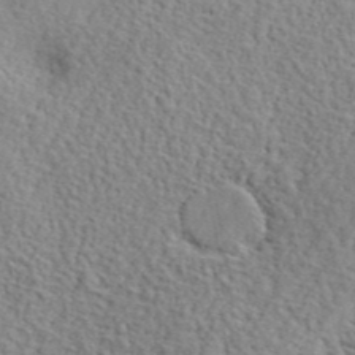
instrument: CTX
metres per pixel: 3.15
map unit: lHvf
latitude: 41.9339
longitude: -87.4615
